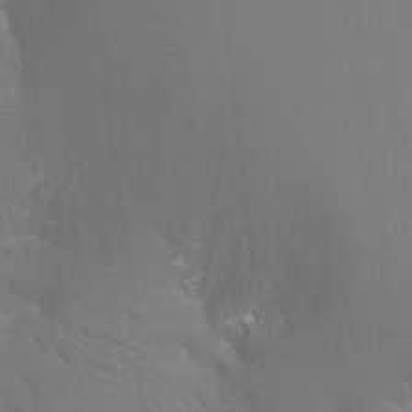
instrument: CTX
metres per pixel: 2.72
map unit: Ht
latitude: -7.0675
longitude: -30.6491
